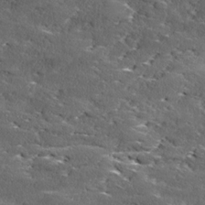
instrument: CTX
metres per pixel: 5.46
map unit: Ave
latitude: 17.1214
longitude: -136.6491
